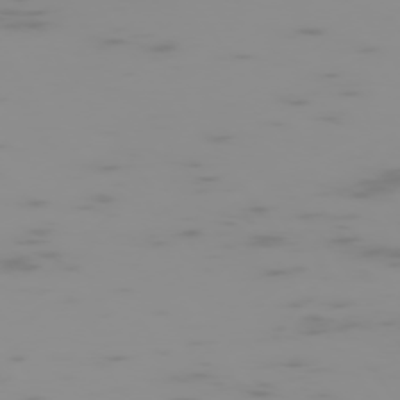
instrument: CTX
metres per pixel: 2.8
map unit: Hpe
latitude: -74.5385
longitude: 6.7274
